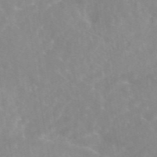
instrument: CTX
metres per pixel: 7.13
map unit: eAb
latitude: 45.2537
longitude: 126.6140
